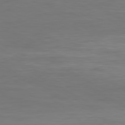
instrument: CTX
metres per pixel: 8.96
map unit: Hpe
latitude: -80.7841
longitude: 18.7274
